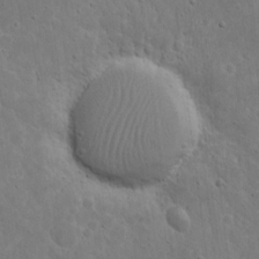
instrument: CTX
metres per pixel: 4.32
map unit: eHh
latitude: 9.8772
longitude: -72.9136
